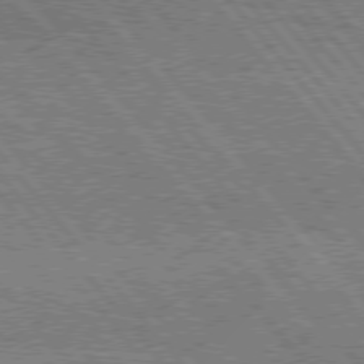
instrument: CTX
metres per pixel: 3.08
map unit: Hpe
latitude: 76.2333
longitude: -137.2915
